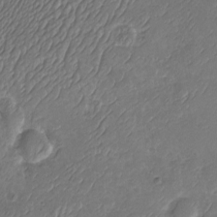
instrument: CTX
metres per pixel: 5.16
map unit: Nhu
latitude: -19.8233
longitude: -58.0633
